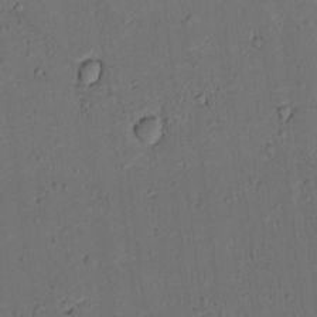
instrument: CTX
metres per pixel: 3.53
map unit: lAvf
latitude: 9.8206
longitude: 167.7478
